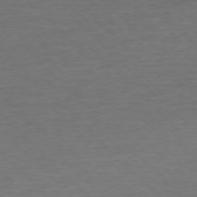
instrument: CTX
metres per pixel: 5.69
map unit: Ap
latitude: -76.7463
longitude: -94.2334
